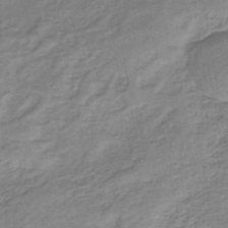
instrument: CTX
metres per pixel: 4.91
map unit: lHb
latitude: -40.3873
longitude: 71.8989
